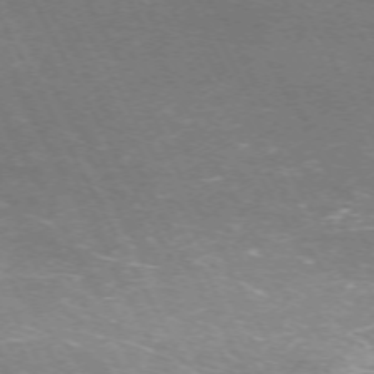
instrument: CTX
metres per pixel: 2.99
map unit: Hpe
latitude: -71.3321
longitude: 9.0297
